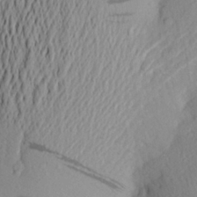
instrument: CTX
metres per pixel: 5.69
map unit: Aa
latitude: 24.8380
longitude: -149.5560
